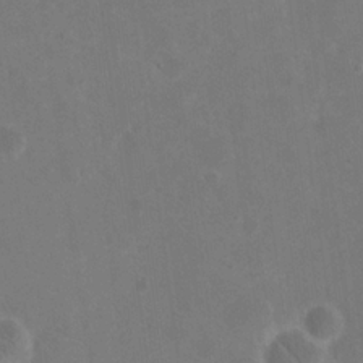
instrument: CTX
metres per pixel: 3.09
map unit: eHh
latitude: 20.1011
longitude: -64.9514
